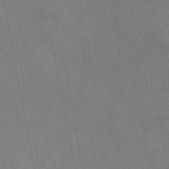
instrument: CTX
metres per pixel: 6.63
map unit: eAb
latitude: 46.5735
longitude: 116.4440
